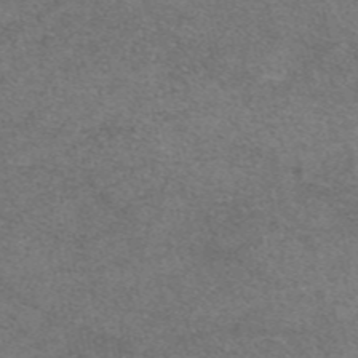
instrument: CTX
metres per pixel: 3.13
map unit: eAb
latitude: 47.8395
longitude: 107.8612
